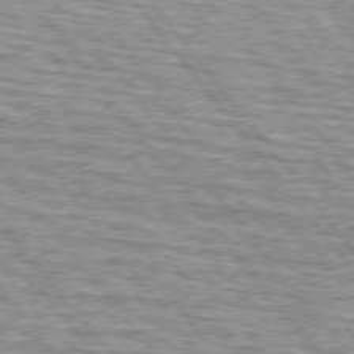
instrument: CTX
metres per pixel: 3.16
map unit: lApd
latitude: 74.6679
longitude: -76.4979
